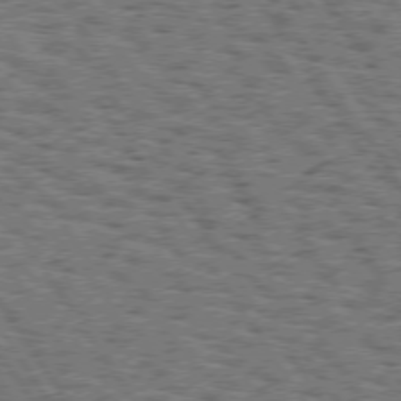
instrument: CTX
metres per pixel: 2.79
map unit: Hpe
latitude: 74.6491
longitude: -133.8394
